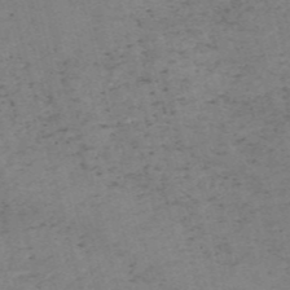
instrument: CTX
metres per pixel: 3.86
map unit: HNb
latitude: -54.6708
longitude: -46.4223
